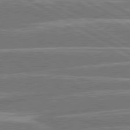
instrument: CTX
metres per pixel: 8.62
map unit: lApd
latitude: 80.6679
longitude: -131.5560
